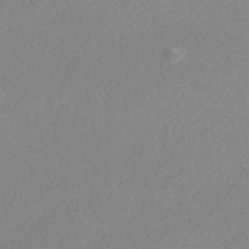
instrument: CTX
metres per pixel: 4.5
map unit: HNhu
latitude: -47.7666
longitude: 103.0675
